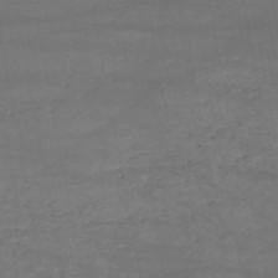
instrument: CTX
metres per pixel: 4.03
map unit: HNb
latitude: -51.8233
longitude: -39.6505
